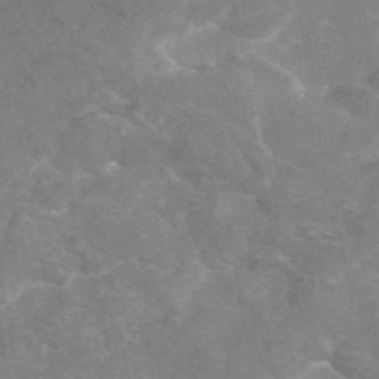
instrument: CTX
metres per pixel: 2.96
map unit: eAb
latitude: 46.1011
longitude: 115.7666
